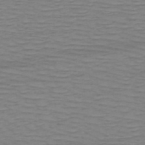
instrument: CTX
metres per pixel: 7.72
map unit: HNb
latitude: -53.8233
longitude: -44.3089
